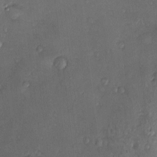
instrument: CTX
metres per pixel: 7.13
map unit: Nve
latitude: -7.1431
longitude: 174.7274
